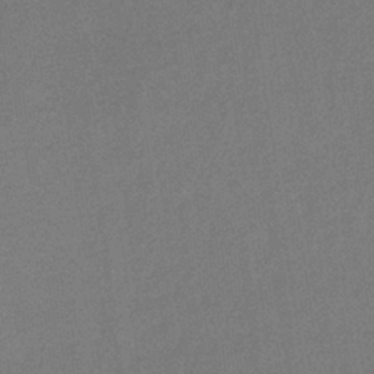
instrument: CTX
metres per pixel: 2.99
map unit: lHb
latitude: -34.8786
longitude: 68.1983
